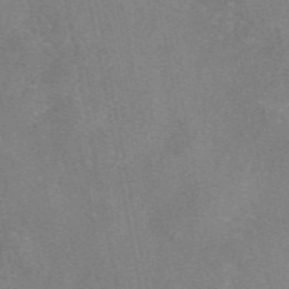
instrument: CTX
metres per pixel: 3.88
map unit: eAb
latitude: 47.2726
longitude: 108.4818
